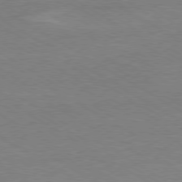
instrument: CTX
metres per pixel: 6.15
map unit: Ap
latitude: -80.1984
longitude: -87.3104
